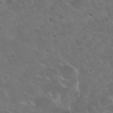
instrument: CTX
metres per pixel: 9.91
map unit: Nhu
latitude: 31.0081
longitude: -54.8002
